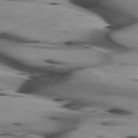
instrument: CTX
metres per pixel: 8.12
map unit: lApd
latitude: 75.4049
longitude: -64.5168
